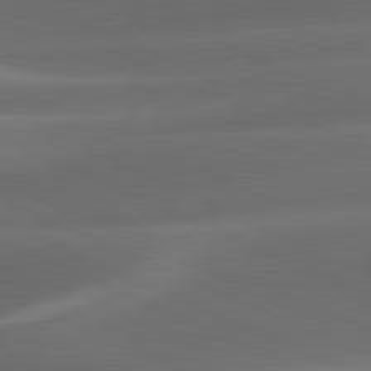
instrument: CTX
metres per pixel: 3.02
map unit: lApd
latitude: 81.6883
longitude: 133.9178
